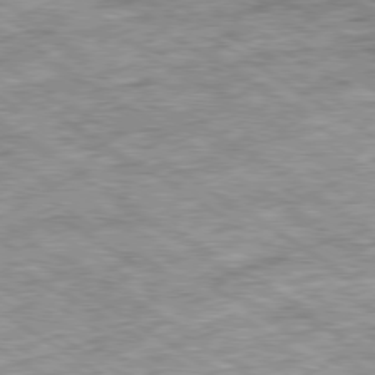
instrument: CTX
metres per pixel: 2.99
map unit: Ap
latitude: -79.7288
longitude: -74.8758
